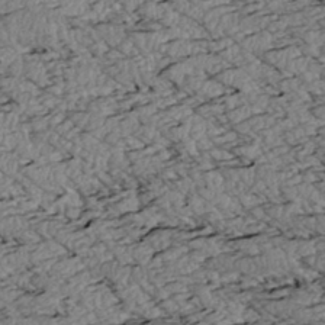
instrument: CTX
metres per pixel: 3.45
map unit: Htu
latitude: 2.6679
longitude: 149.8990
